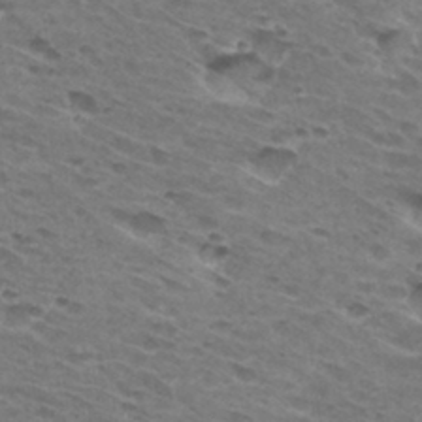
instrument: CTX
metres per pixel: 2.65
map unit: Hto
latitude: 31.8962
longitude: -46.3090
